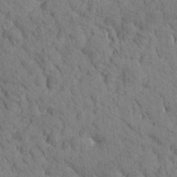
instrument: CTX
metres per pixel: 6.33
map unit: Htu
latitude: -0.8975
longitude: 174.3684
